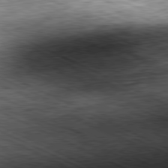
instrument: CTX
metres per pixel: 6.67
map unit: Hpe
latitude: -81.5966
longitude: 10.0283
